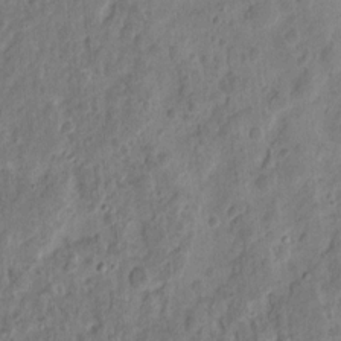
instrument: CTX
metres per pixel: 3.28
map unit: eHh
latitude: 9.9906
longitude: -74.0444
